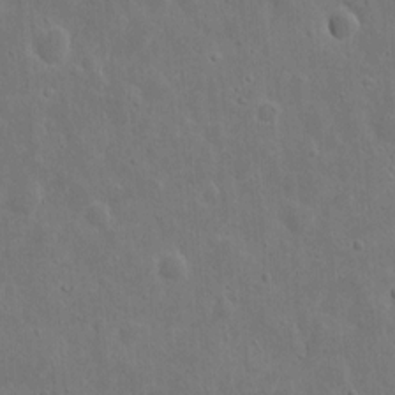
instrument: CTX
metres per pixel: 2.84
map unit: eHh
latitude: 9.8772
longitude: -72.7436
